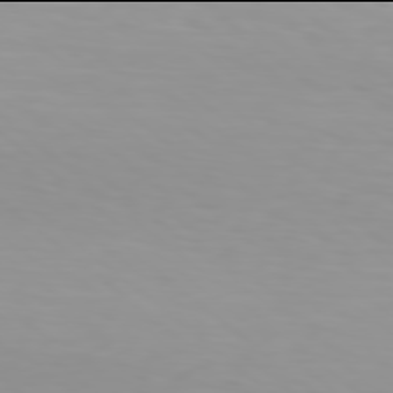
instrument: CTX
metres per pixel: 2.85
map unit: Hpe
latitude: 77.9906
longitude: -135.8772
